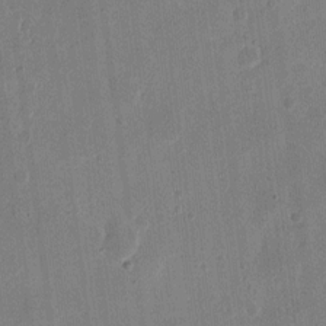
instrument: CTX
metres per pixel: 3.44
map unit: eHh
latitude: 11.0836
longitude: -68.8191
